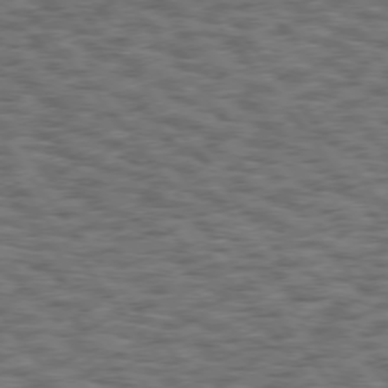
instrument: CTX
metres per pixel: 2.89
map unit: Hpe
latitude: 75.4426
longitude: -134.6679
